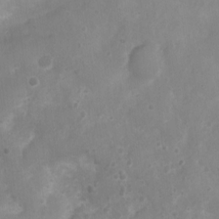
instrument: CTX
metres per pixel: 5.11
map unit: Nhu
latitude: 5.1025
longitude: -17.4237
